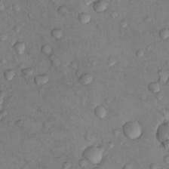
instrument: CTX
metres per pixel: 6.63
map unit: Nhu
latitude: 8.7813
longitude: -25.6882
